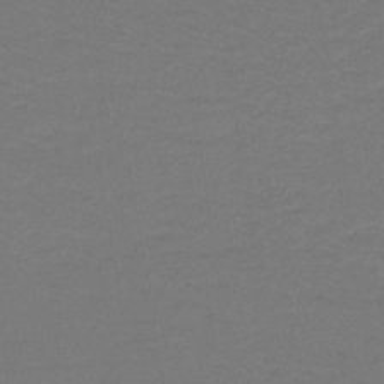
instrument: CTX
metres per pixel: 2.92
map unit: lHb
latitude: -43.4454
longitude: 54.0661
